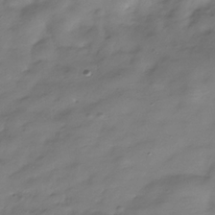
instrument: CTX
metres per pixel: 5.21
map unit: Hve
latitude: -32.0850
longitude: 90.9731
